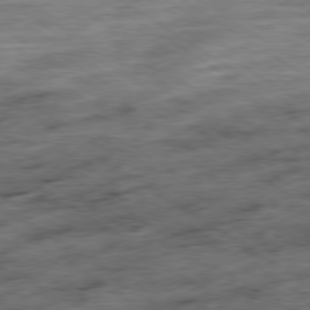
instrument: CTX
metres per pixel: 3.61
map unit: Ap
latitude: -79.6155
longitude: -48.1956
